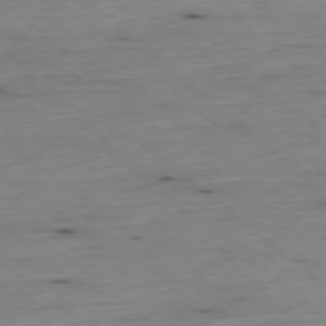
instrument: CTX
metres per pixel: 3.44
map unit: Ap
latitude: -78.1228
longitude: -89.5560
